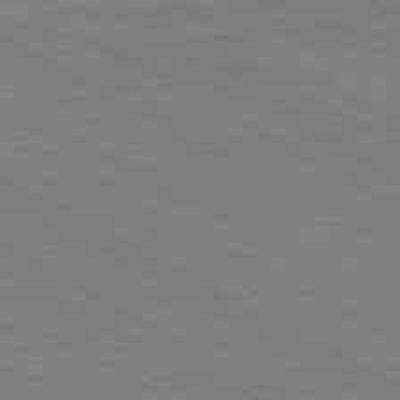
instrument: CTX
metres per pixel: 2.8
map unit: Ap
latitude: -81.7100
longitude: -72.8758
